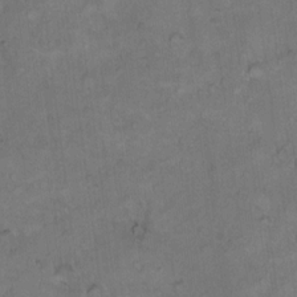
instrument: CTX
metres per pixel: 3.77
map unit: Hto
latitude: 9.9906
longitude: -60.3089
